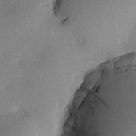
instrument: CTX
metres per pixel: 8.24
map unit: HNhu
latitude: 8.5735
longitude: 15.2376
